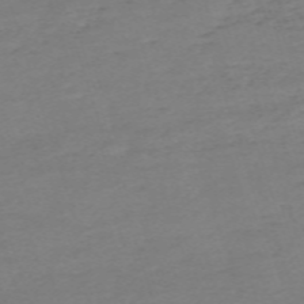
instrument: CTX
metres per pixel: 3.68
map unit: eHh
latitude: -62.4251
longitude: 51.4832
